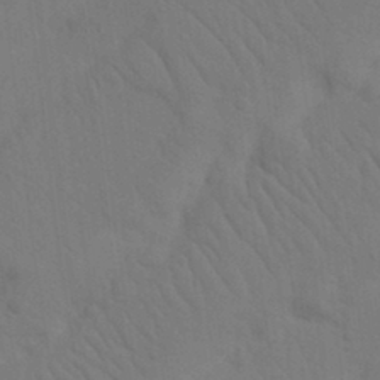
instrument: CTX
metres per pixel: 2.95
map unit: Nhu
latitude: 22.3656
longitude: -73.9339
